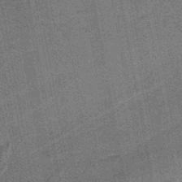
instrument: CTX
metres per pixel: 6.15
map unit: lHb
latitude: -37.4832
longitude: 57.4643
